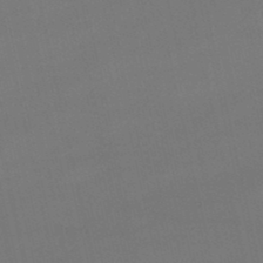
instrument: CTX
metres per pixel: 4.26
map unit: lHb
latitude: -47.0486
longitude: 66.7463
